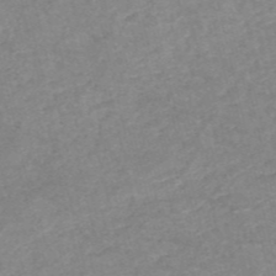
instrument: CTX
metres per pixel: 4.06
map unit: HNb
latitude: -54.0283
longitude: -47.4427
